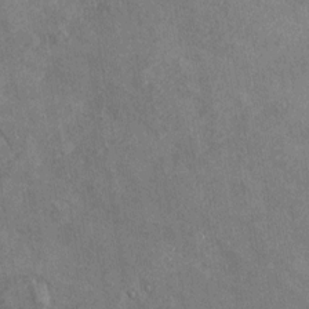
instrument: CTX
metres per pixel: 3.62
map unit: Htu
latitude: -6.9541
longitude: 155.6344
